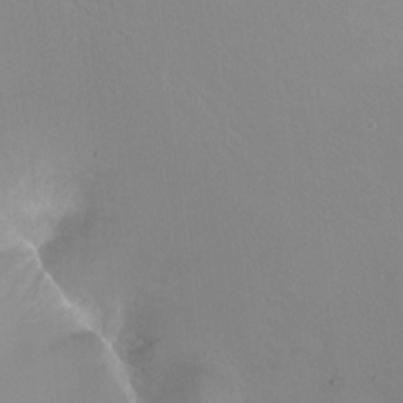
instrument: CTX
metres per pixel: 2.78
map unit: Ht
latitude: -13.0487
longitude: -44.3656
